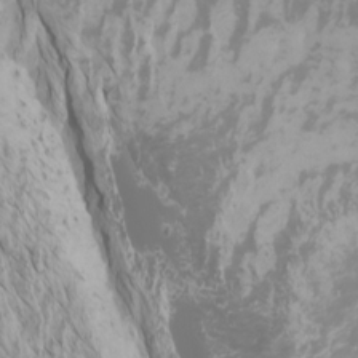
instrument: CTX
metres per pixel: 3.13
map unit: Htu
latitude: -5.5966
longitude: -73.3482
